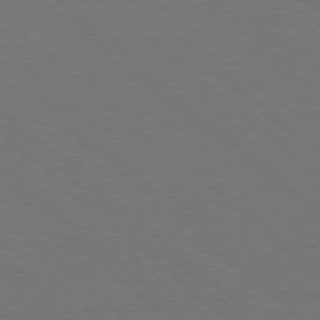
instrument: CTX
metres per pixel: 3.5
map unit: Ap
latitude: -78.4251
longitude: -84.6491
